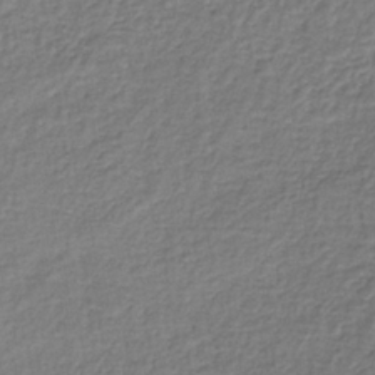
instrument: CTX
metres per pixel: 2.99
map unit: lHb
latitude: -35.1998
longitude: 63.2376
